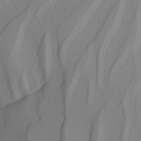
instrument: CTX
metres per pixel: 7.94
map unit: Nhu
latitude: -5.3509
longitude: -93.8583
